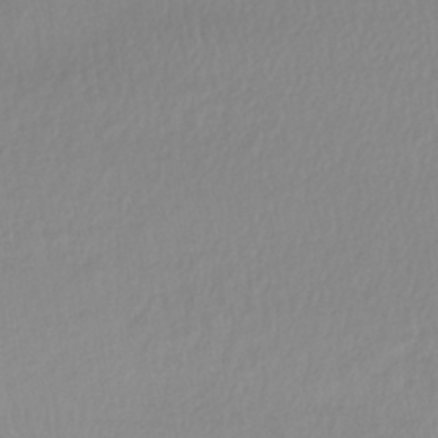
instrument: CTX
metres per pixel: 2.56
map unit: lHb
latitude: -41.1620
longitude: 71.2754
